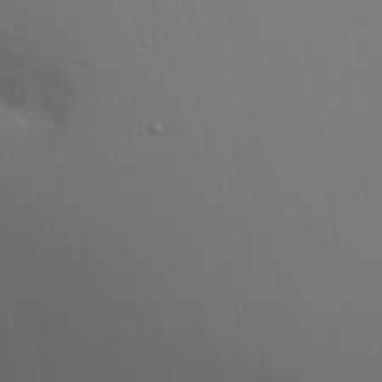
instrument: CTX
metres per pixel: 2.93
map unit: Hve
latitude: 17.4804
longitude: 150.7463
